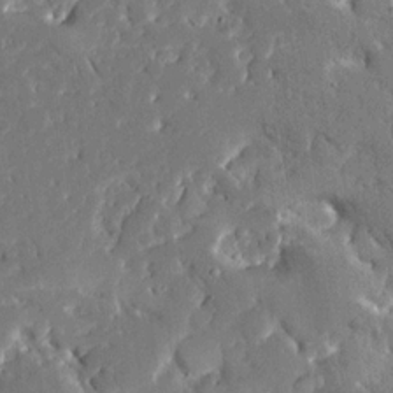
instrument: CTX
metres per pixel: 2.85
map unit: Ave
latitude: 16.1956
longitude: -140.1388
